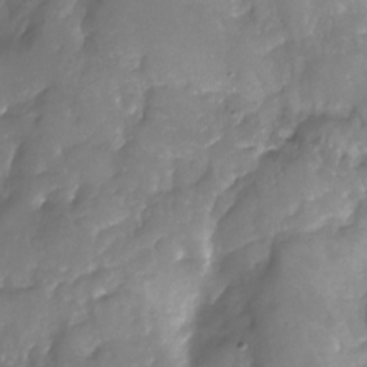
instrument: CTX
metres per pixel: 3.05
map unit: Nhu
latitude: -22.7086
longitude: -56.7246
